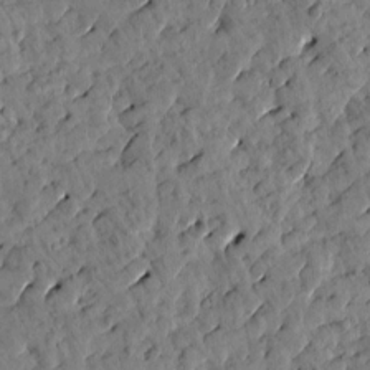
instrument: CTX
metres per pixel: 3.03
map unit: Htu
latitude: 1.5182
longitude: 178.5573
